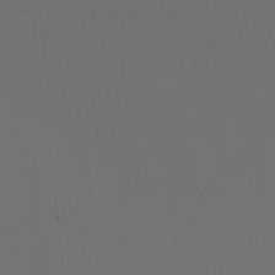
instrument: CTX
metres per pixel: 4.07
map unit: Nhu
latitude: -6.8030
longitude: -94.9892
